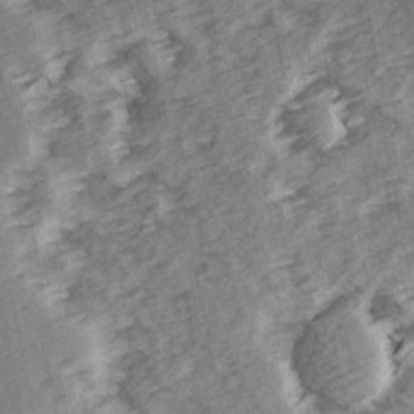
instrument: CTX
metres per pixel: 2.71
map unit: Ave
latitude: 14.8569
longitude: -104.3279
